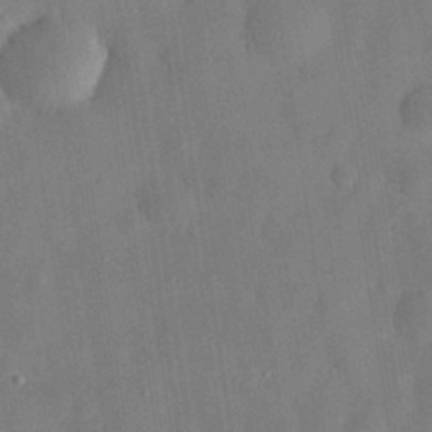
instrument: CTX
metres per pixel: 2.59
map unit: eHh
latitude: 30.2145
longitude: -75.0270
